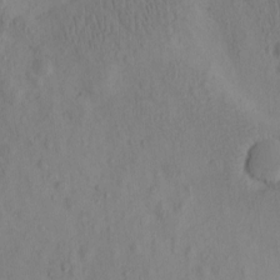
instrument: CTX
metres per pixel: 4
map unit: eHh
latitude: -0.3307
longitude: 16.3118
